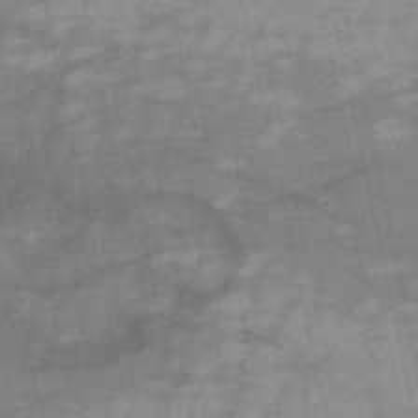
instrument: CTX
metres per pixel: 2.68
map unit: HNb
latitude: -54.3306
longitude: -43.8583
